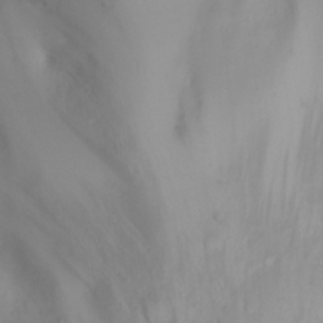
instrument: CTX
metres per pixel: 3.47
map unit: eHh
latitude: 25.6693
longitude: -64.4601
